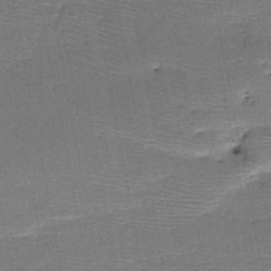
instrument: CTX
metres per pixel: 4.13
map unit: HNb
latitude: -48.6519
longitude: -42.3278
